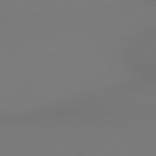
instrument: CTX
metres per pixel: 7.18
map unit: lApd
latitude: 80.5546
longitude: 153.5399
